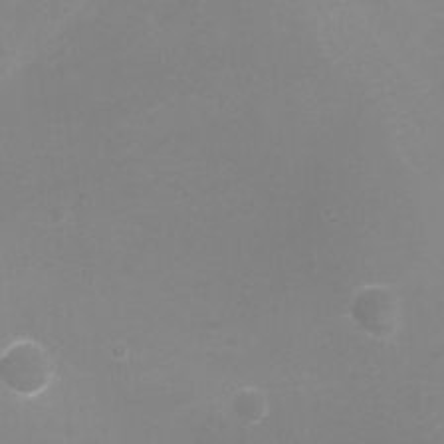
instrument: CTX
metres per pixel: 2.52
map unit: Ht
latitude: -7.1242
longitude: -20.9892
